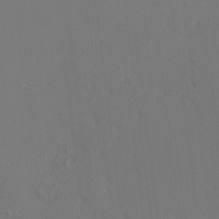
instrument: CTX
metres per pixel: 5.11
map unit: HNhu
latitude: 11.0836
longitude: 22.7652
